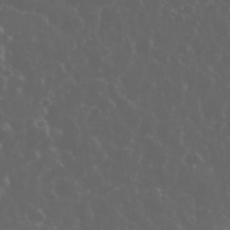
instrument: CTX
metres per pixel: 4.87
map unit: eHh
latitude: 34.5356
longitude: -59.7828
